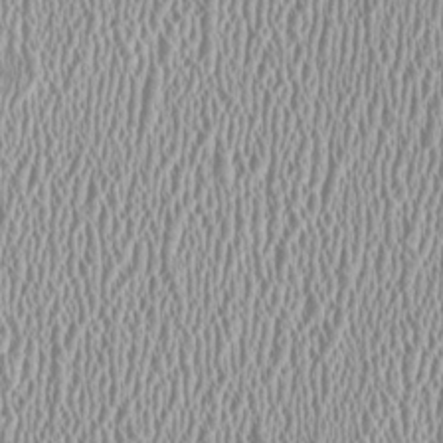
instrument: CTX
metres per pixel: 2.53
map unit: HNhu
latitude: -1.4077
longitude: -0.5168
